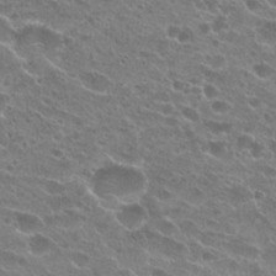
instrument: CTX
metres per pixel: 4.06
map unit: Hto
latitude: 23.8583
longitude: -41.8772
